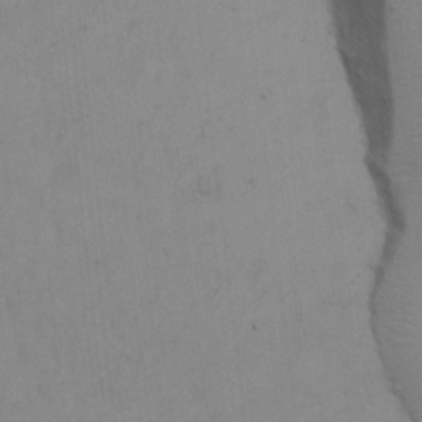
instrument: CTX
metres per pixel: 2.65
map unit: Hto
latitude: 12.2901
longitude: -56.8568
